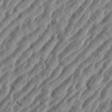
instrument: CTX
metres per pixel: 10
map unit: eHh
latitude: 36.5546
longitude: -134.8380
